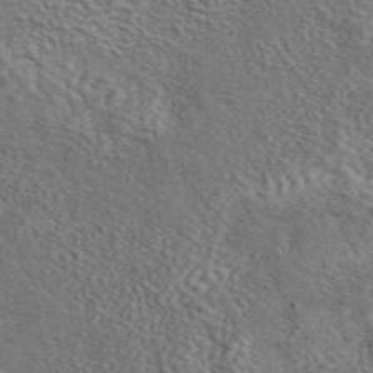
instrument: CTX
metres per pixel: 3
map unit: eAb
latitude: 43.7639
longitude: 110.3684
